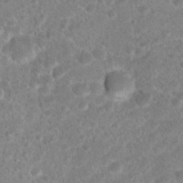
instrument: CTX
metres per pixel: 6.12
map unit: Hto
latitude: 18.3467
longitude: -40.9324
